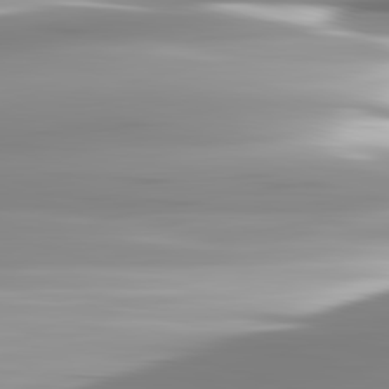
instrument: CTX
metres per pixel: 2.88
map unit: lApd
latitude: 82.7813
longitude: -137.9528
